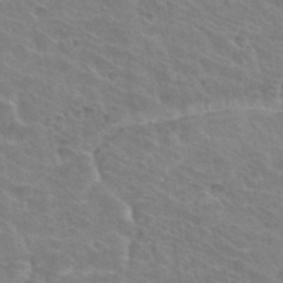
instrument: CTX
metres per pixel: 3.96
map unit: Hto
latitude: 33.6316
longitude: -41.9339
